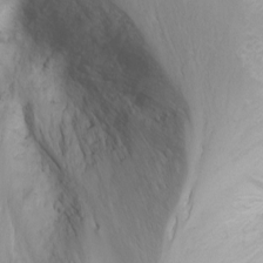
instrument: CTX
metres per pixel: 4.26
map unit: Nhu
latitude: -4.8786
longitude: -80.5924
